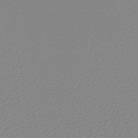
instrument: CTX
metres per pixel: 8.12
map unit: lHb
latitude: -44.3117
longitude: 65.0109
